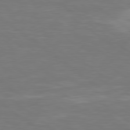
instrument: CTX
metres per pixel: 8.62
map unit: Hpe
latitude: 79.0459
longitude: -126.6491
